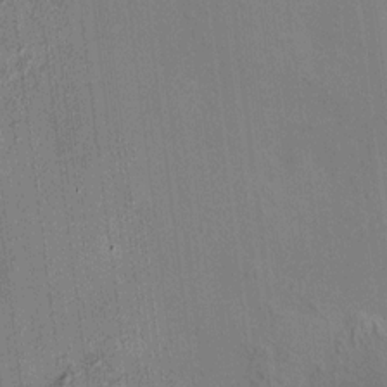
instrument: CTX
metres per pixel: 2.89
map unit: HNhu
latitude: 12.4223
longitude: 9.8611
